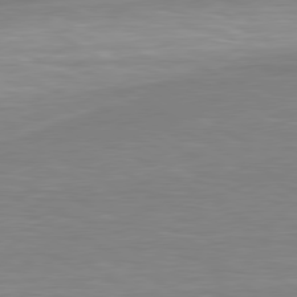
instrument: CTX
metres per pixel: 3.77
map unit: lApd
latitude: 79.3104
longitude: -114.3845
